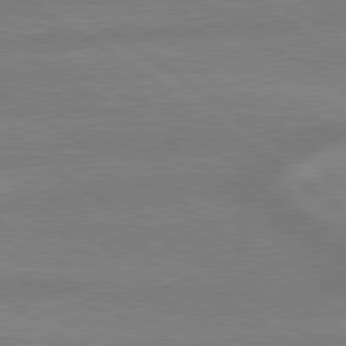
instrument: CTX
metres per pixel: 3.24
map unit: lApd
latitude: 79.4805
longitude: -164.5357
